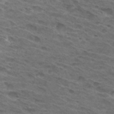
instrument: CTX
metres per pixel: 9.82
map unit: Hto
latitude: 32.0255
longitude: -46.5357
